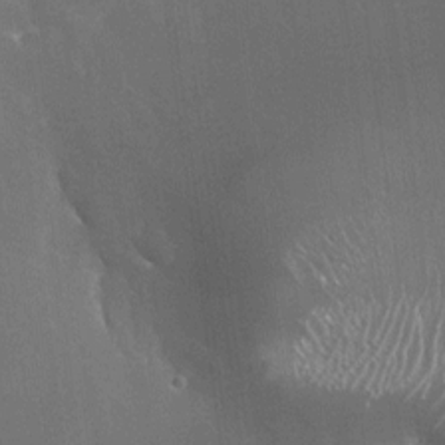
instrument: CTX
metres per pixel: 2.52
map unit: Nhu
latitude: -24.5763
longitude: -72.2145
